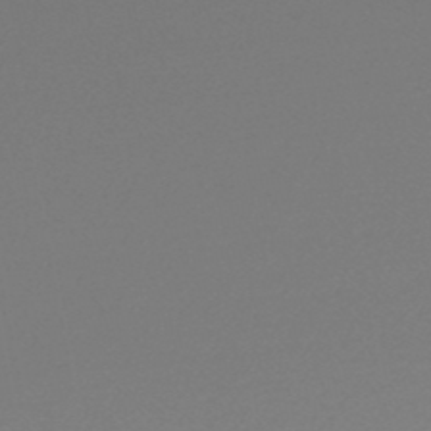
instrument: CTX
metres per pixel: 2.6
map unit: lHb
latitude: -47.5210
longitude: 60.1606
